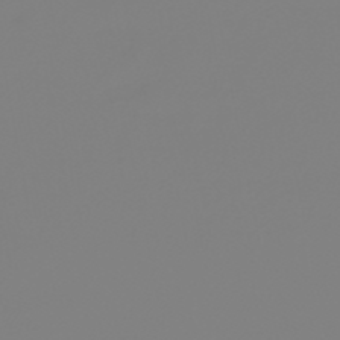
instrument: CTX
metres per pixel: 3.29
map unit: eHb
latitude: -49.5399
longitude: 85.4076
